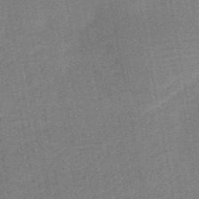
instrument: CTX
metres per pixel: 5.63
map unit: HNb
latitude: -52.8219
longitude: -48.1389
